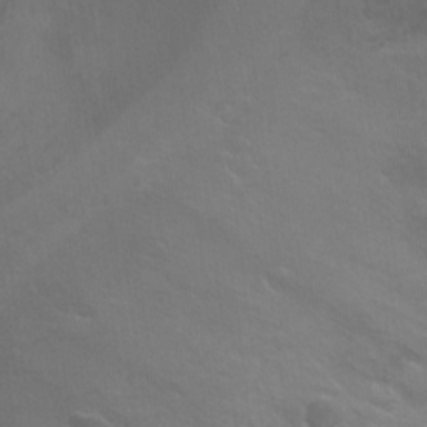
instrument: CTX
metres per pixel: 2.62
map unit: Ht
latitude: 2.1200
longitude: -28.8191
